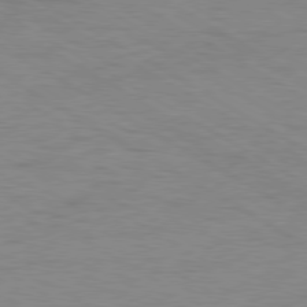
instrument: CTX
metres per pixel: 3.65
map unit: Ap
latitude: -80.4440
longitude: -52.2712
